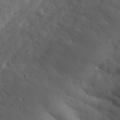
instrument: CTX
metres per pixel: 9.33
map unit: lHvf
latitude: 37.2159
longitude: -87.4993
